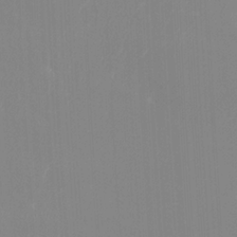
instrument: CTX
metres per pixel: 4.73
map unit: Htu
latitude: -15.1054
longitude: -47.7828
